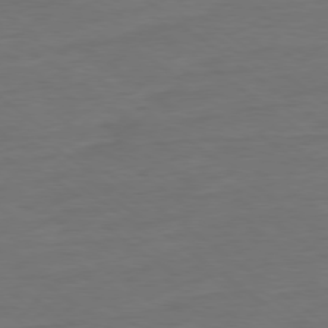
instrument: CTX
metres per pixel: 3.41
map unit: Ap
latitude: -79.1053
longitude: -89.0081
